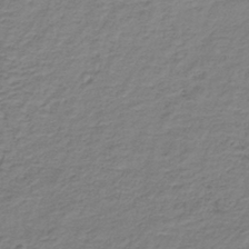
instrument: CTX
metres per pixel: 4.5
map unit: HNb
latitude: -37.0864
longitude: 50.6140
